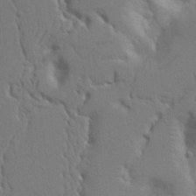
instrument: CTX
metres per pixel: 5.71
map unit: Aa
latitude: 21.9150
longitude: -124.6868
